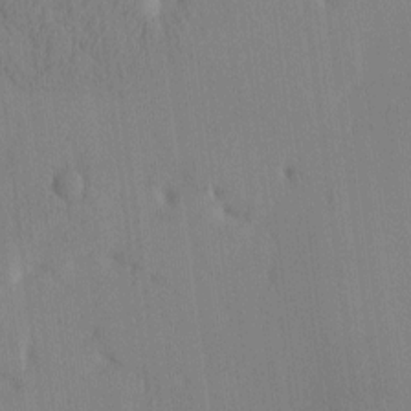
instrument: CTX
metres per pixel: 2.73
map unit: eHh
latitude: -3.9745
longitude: 16.4251
